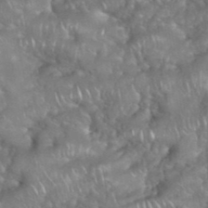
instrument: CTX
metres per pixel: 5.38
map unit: eHh
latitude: 39.4237
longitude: -58.1578
